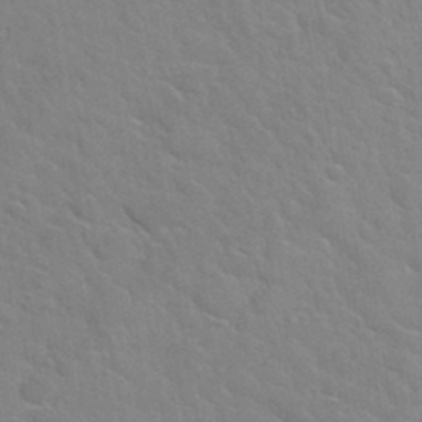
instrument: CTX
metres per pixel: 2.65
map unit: Hto
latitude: 34.9324
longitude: -51.7260
